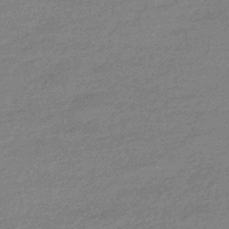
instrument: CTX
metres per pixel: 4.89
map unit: HNhu
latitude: -43.1620
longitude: 92.9731
